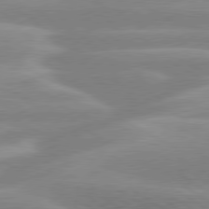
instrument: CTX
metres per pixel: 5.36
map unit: lApd
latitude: 80.0255
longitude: -134.5357
